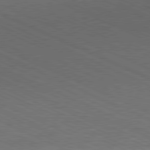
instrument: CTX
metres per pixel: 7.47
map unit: Hpe
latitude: -81.7667
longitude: 15.1620
